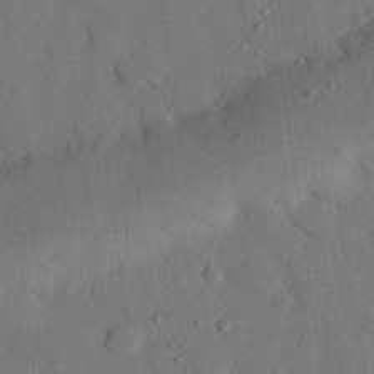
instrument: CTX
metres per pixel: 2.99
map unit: eHh
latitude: 26.6113
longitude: -76.5356
